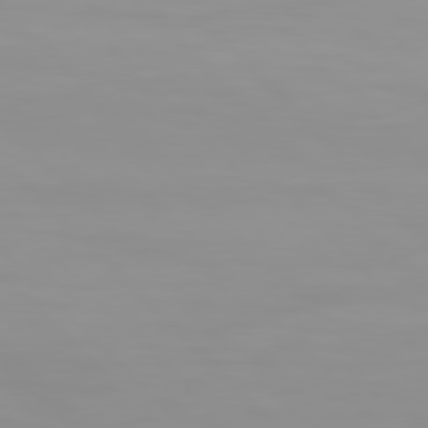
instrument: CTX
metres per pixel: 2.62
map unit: Hpe
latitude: 77.2726
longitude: -163.9528
